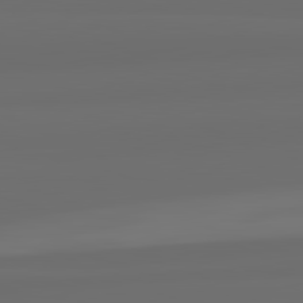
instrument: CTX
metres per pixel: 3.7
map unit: lApd
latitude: 82.8191
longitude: 163.8611
